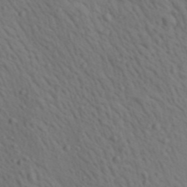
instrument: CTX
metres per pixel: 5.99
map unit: lAa
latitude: 22.5924
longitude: -138.5168
